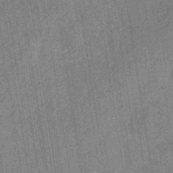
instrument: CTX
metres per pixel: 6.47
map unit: HNb
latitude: -31.3320
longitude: 60.4251
